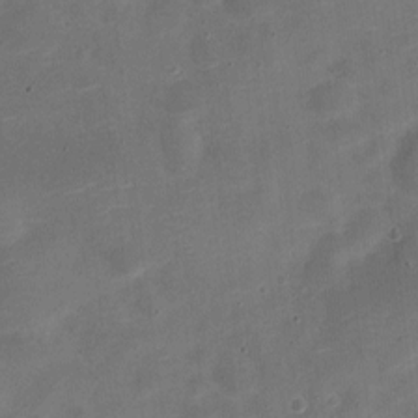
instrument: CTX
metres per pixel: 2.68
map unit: Nve
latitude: -21.4076
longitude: 104.7274
